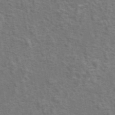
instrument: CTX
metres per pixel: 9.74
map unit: eAb
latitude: 43.5560
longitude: 107.6722
